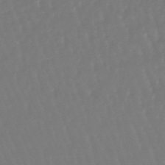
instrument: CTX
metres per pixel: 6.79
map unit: lHb
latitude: -46.6896
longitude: 66.3117
